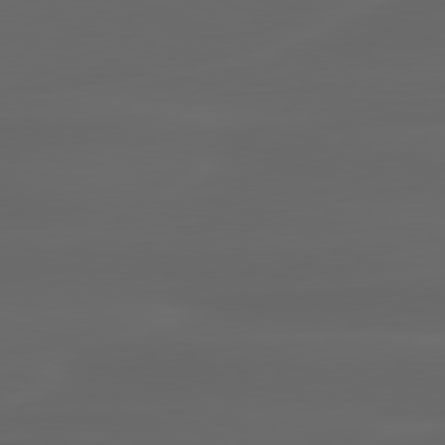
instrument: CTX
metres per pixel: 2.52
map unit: lApd
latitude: 80.2333
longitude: -117.0459
